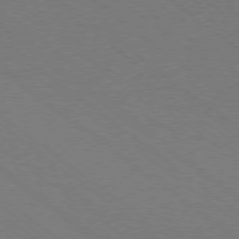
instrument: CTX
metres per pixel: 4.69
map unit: Ap
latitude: -78.7841
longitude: -64.2900
